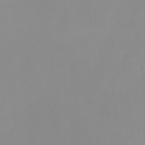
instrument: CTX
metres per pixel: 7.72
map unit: Nhu
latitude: -8.1228
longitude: -95.7261
